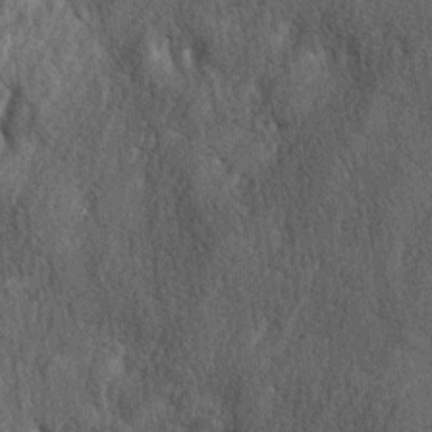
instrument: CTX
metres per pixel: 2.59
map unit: lAa
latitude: -5.1242
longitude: -126.0255
